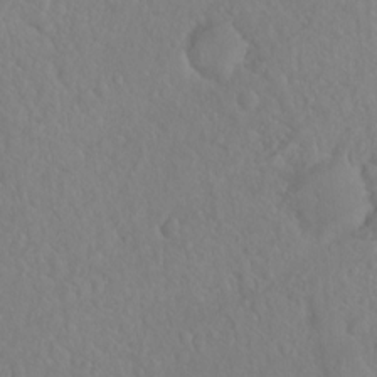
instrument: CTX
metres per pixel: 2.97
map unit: Hto
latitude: -8.2172
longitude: -46.2901
